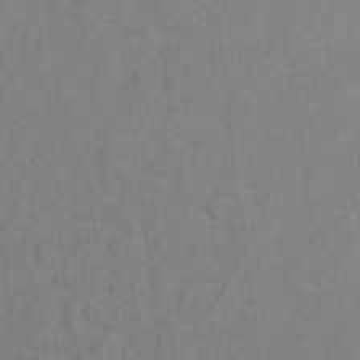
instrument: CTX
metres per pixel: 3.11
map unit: Hto
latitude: 7.6694
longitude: -37.6694
